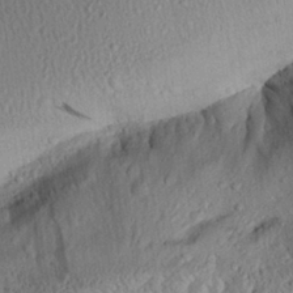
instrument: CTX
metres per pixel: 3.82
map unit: Aa
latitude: 30.6869
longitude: -133.7261
